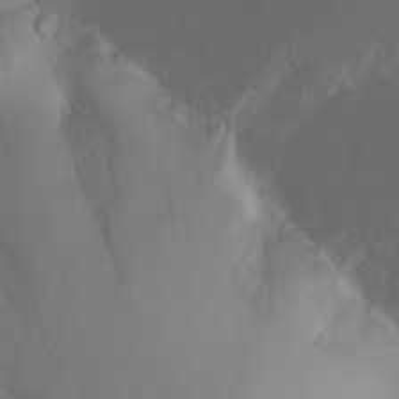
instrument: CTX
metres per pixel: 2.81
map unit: Htu
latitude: -4.2550
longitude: -89.0081
